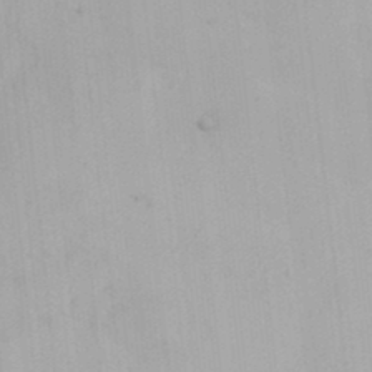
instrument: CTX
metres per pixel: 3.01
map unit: HNhu
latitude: 7.1781
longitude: -1.9528
